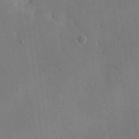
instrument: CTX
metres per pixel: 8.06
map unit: eHh
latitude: 17.4993
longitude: -67.3103
